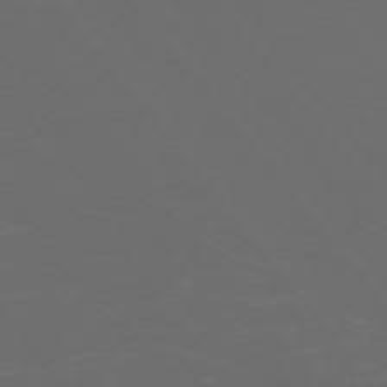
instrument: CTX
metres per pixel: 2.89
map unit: Ap
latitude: -74.9164
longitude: -77.5182
